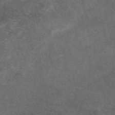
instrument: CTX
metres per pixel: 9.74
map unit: eAb
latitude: 47.5938
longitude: 112.2929
